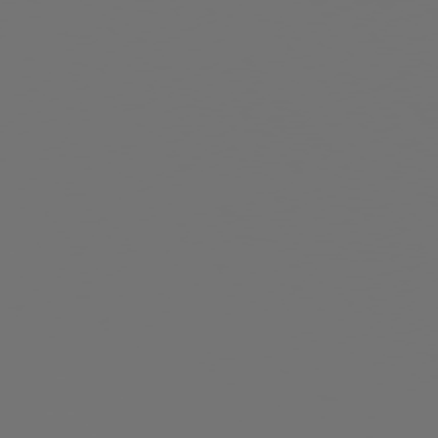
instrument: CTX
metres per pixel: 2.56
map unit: Hpe
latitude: 76.4034
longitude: -127.7639
